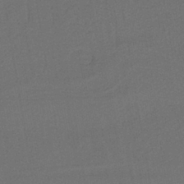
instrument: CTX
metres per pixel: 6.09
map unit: lHb
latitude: -39.1053
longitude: 59.3509
